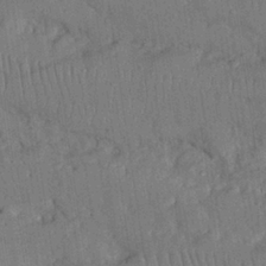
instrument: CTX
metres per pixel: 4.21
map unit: Nhu
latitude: 26.0822
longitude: -71.2915
